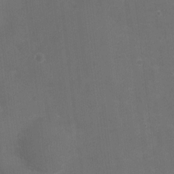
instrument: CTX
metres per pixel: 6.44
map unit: Nhu
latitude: 2.7435
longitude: -16.9324
